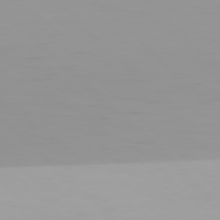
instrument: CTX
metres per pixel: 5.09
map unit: Hpe
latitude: 77.5938
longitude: -173.0458
